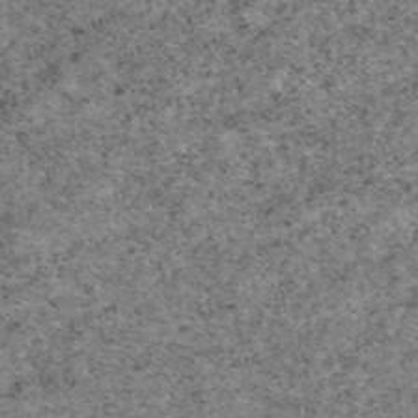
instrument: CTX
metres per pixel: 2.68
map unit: eAb
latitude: 48.8380
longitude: 121.5777
